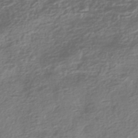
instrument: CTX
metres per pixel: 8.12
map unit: HNhu
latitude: -42.8030
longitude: 99.5588
